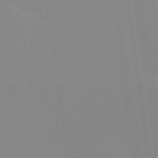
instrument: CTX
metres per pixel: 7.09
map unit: Nhu
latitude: 30.6491
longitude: -58.2145
